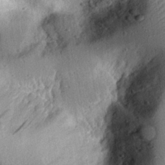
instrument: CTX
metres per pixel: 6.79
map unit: eHh
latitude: 24.8946
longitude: -78.8191
